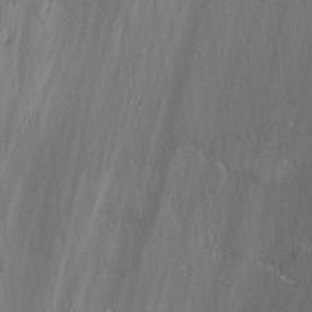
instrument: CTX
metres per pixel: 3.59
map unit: lAvf
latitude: -1.8045
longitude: -108.0255
